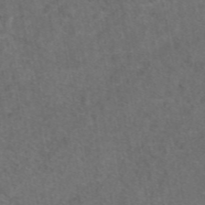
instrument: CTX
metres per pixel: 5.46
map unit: eAb
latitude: 47.9717
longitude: 109.0675
